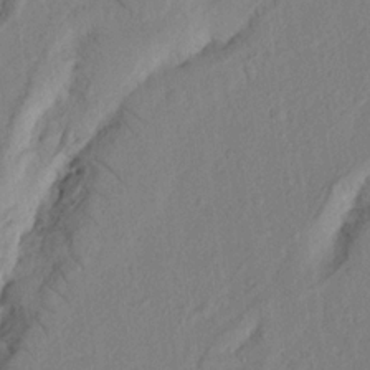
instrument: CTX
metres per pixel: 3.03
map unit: Nhu
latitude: 19.7827
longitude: -76.8191
